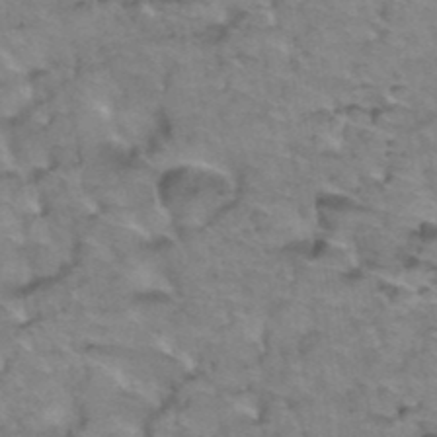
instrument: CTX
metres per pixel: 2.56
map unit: Hto
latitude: 38.8947
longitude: -44.2144
